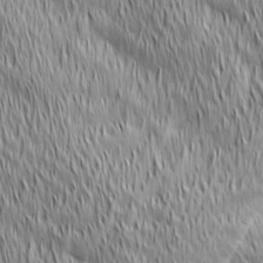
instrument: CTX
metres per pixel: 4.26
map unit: Ave
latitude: 2.7435
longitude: -114.1388
